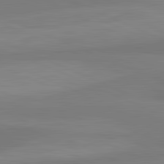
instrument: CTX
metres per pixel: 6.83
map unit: lApd
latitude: 82.4601
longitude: 157.7100
